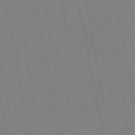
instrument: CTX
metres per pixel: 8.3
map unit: lHb
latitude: -49.7100
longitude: 71.1620
